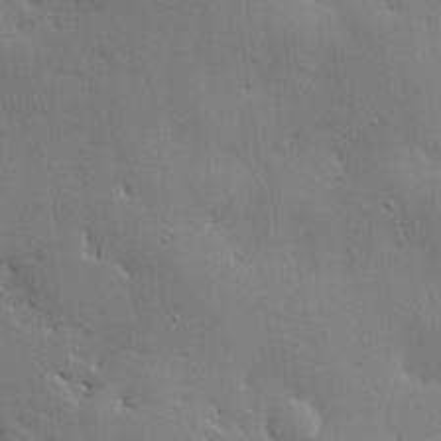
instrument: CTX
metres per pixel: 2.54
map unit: lHvf
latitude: 21.8206
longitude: 145.7289
